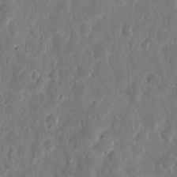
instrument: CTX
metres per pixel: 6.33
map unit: eHh
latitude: 6.9325
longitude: -70.6679
